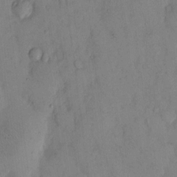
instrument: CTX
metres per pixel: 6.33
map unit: eHh
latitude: 13.1781
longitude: -61.8394
